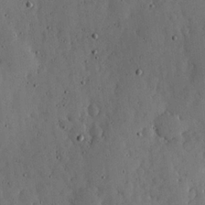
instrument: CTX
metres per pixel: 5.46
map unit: lHvf
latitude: 18.9891
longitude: -114.6301
